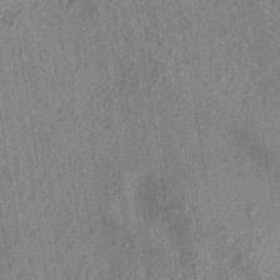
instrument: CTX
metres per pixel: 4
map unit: ANa
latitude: -38.0472
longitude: 94.3495
